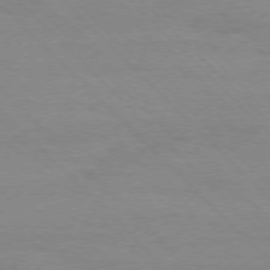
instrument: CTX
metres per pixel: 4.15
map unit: Ap
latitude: -77.3699
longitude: -92.6679
